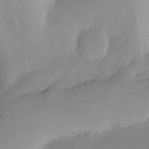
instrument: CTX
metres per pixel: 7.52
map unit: Ht
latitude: -12.2740
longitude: -49.1592
